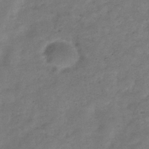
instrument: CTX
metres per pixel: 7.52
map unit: Hve
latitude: -32.0472
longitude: 89.5399
